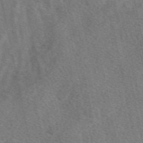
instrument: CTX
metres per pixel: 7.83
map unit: eAb
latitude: 47.8773
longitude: 119.2187
